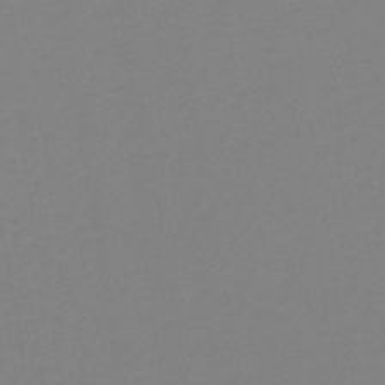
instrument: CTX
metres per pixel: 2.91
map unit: eHh
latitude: -42.3873
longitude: -32.6490
